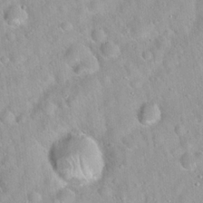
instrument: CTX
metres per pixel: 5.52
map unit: Hto
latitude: 20.6869
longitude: -52.8947
